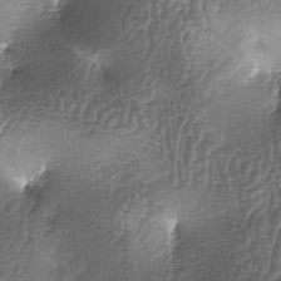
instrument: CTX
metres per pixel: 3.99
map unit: lAa
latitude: -5.5588
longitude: -128.1956
